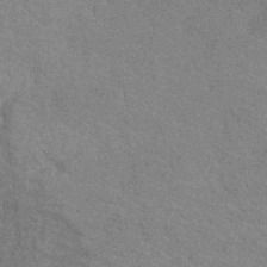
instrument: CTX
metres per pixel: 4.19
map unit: lHb
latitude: -40.9542
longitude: 75.6911
